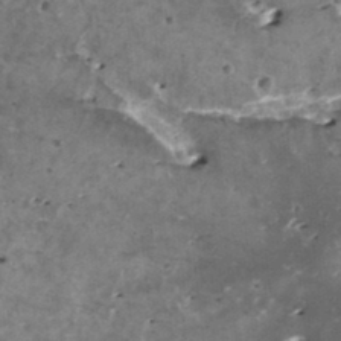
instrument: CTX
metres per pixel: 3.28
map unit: HNhu
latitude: 1.5938
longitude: 5.9367
